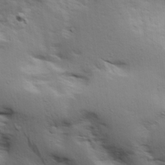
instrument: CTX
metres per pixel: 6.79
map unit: lAa
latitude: 18.6868
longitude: -138.3656
